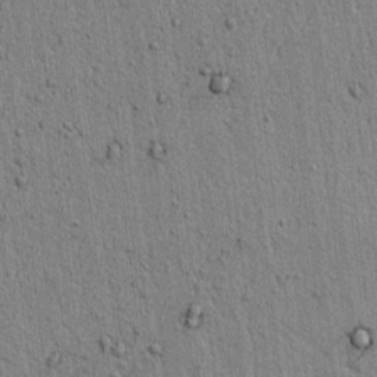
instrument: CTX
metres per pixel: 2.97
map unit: lAvf
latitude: 6.3278
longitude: 164.8786
